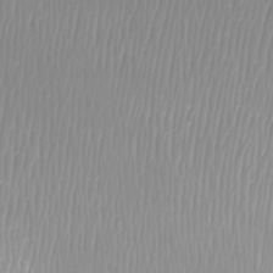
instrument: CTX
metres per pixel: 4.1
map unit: Htu
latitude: -8.9164
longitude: -74.8758
